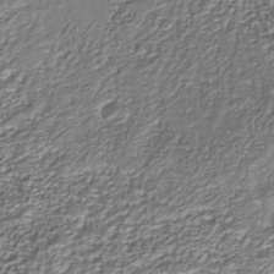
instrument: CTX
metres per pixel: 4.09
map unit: Nhu
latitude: -38.2173
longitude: -82.6490
